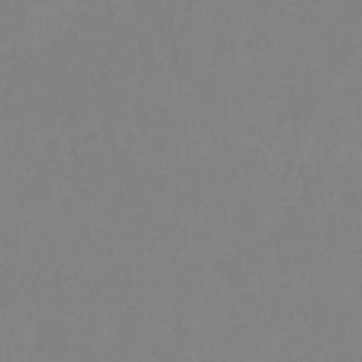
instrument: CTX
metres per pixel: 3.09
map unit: Ht
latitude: -9.0486
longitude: -34.4601
